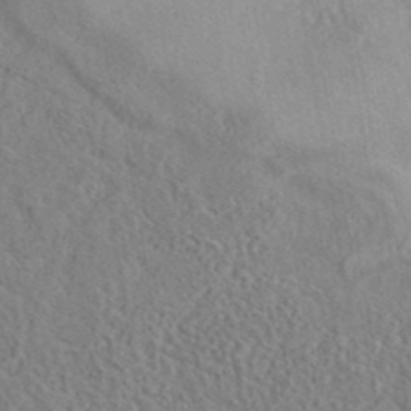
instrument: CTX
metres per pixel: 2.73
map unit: eAb
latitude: 40.5167
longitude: 104.2172
